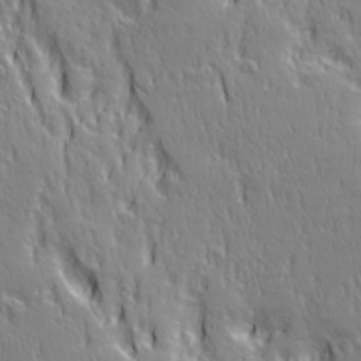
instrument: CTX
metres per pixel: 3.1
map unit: Ave
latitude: 22.1200
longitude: -135.4237
